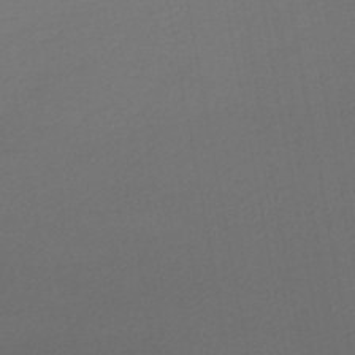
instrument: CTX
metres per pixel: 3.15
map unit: lHb
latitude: -47.0864
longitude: 67.2754
